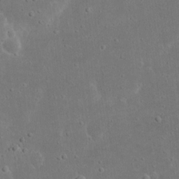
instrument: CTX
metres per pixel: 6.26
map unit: eHh
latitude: 17.0458
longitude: -72.0255
